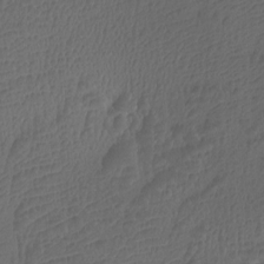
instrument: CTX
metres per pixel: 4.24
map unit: Htu
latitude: -11.1620
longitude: -72.1578
